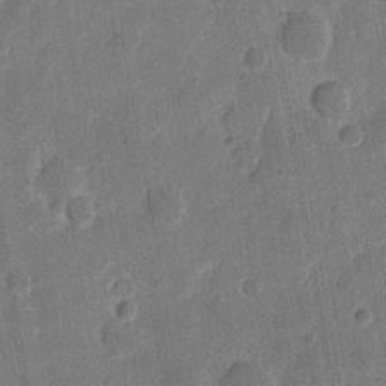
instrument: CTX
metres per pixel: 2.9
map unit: eHh
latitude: 7.2726
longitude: -66.0822
